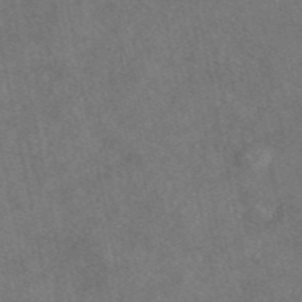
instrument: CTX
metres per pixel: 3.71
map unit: eAb
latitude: 47.5183
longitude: 127.7666
